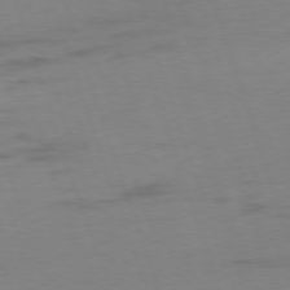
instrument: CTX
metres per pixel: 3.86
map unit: Ap
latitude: -76.2362
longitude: -73.4049
